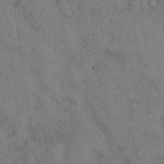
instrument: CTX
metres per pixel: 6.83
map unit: eHh
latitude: 15.3671
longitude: -63.2348
